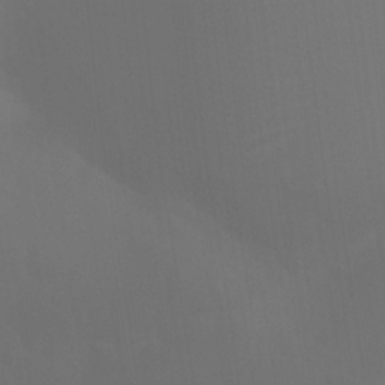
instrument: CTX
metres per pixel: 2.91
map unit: Nhu
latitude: 22.9325
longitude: -66.2522
